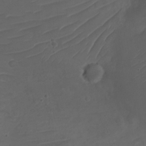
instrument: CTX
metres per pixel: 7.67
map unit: Nhe
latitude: -19.4643
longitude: 144.9164
